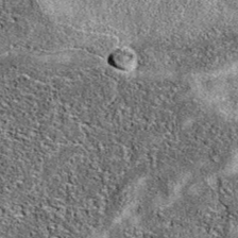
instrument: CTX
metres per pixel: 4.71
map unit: eAb
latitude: 36.9513
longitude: 105.4643
